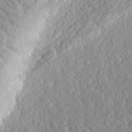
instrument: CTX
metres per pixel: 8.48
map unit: eHh
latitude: 36.1011
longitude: -78.9136
